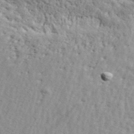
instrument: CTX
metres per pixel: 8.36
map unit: ANa
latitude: 42.4223
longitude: -87.1214
